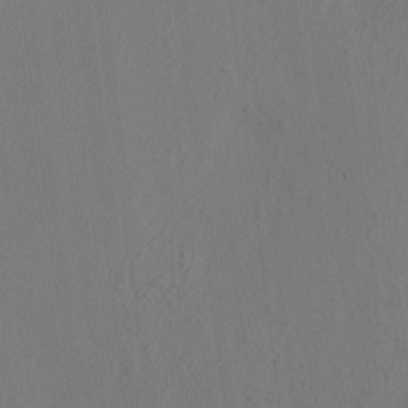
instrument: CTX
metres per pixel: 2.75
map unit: HNhu
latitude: 11.0836
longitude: 22.9164
